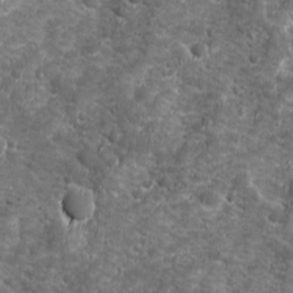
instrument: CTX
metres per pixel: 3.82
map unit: Ave
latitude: 16.1200
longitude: -133.8583
